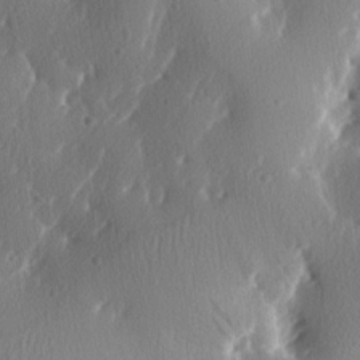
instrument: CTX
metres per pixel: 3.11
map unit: lAa
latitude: -3.6154
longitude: -129.8961
